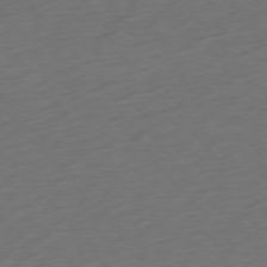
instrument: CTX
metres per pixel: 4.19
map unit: Ap
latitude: -76.4062
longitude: -64.2145
